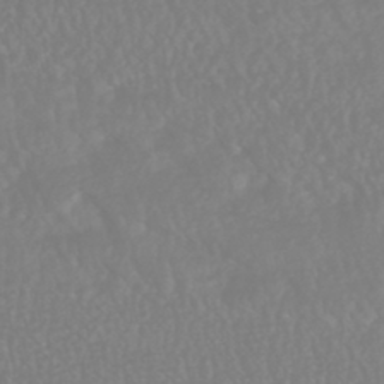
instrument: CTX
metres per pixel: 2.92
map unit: HNhu
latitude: -46.2739
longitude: 97.3321
